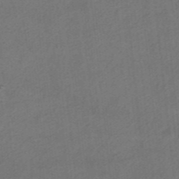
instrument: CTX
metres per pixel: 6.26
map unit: HNhu
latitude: -40.1039
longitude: 103.6155
